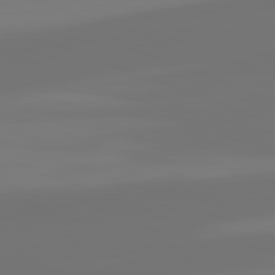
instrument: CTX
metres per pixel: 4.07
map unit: lApd
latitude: 82.3278
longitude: 154.3118
